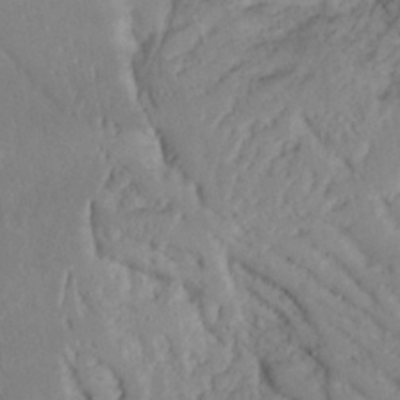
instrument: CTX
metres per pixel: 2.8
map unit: Nhu
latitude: 23.8016
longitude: -72.7813
